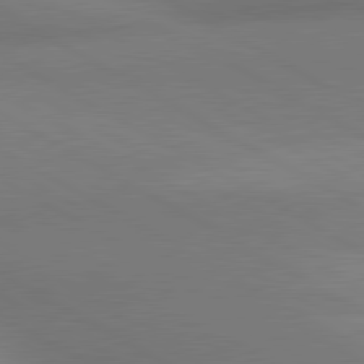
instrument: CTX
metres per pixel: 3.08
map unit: lApd
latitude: 80.7057
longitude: 130.3873
